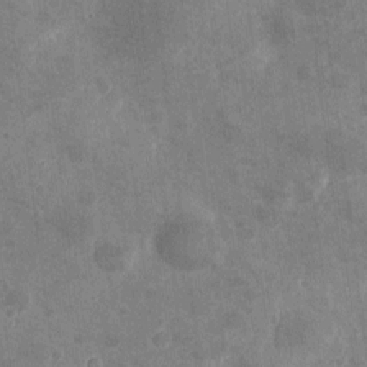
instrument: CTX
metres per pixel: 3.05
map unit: eHh
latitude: 4.4790
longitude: -71.7072
